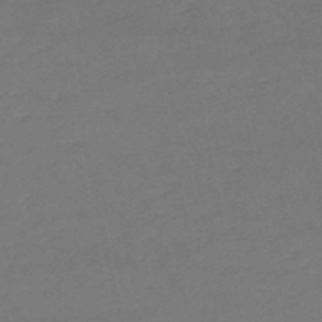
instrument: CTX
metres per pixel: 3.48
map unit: eHh
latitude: -52.5573
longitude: -25.2537
